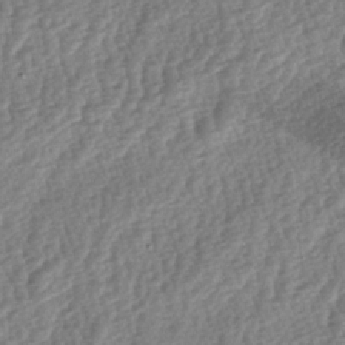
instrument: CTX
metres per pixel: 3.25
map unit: lAa
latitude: -3.2753
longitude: -127.6694
